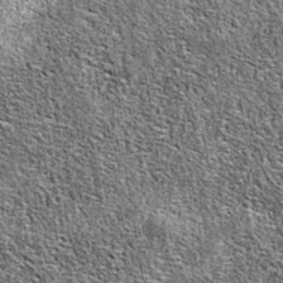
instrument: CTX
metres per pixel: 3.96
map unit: eAb
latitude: 37.1025
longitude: 105.9367
